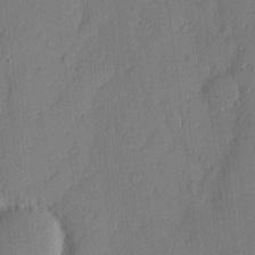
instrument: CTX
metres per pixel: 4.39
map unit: eHh
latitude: 3.6505
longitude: -76.2522
